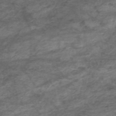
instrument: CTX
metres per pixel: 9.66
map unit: HNhu
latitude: -48.0283
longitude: 28.4818
